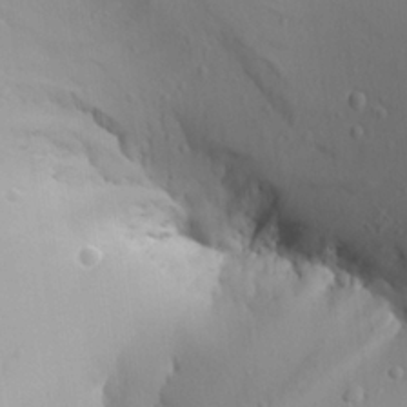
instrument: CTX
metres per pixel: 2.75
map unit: Aa
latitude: 24.6112
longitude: -135.8394
